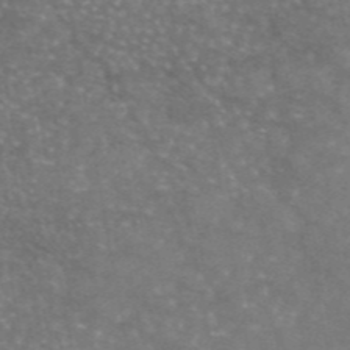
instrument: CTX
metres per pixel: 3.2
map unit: eAb
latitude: 45.8205
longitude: 120.6140
